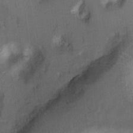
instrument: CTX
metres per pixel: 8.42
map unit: Ht
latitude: 7.5371
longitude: -30.1956
